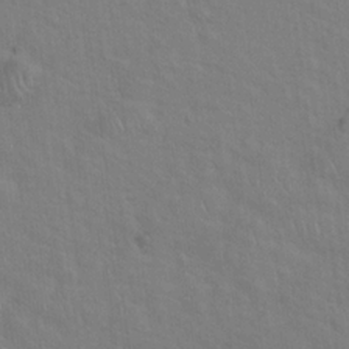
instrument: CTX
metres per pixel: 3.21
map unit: Hto
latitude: 19.9339
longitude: -54.1767
